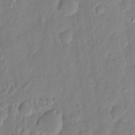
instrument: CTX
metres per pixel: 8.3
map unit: eHh
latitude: 7.2348
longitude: -74.2334
